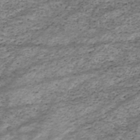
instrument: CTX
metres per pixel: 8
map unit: HNhu
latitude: -47.0486
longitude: 28.6707
